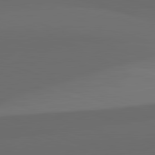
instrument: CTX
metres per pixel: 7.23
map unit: lApd
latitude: 82.1955
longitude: 134.0472
